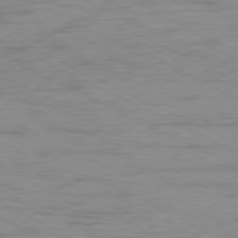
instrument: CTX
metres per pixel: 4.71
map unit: Ap
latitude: -78.6518
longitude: -73.4616
